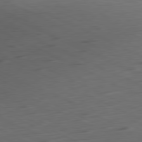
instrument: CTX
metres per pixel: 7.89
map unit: Ap
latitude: -81.5777
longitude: -62.2334
